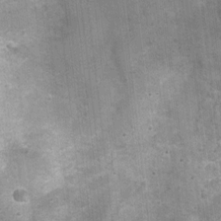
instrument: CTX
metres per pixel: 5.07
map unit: Nhu
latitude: 1.0836
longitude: -17.5182
